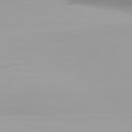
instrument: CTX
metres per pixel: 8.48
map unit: Hpe
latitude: 76.4223
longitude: -136.4034
